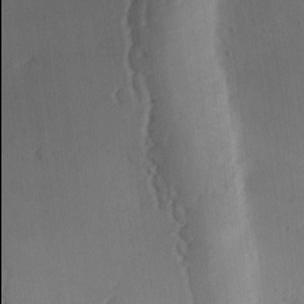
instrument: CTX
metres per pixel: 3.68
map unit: Ave
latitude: -10.0472
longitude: -121.9906
